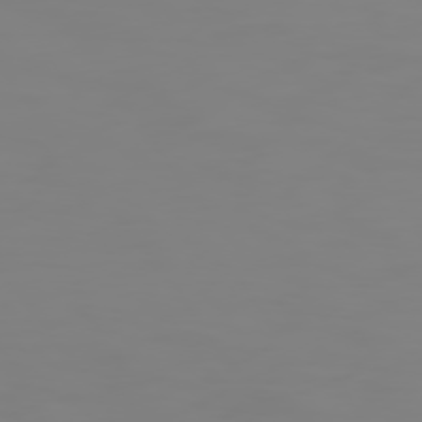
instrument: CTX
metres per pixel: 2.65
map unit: Hpe
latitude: 74.4223
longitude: -126.8380
